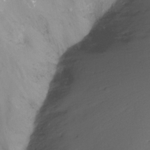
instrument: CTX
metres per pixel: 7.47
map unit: Nhu
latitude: -13.1431
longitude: -63.4994
